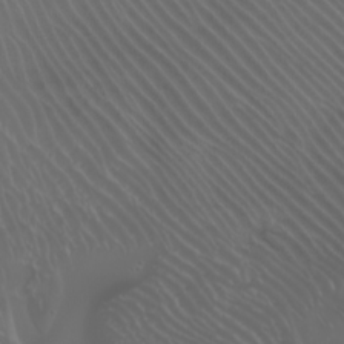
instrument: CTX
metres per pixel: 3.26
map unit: Htu
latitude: -4.8408
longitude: -88.2334
